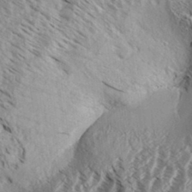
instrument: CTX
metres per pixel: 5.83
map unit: Aa
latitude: 33.1592
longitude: -137.6883
